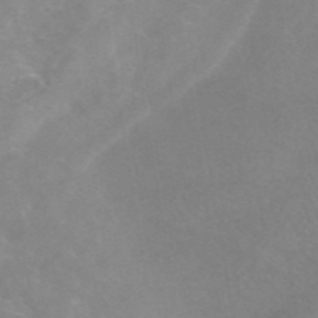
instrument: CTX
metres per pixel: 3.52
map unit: eAb
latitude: 45.8772
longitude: 126.5762
